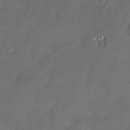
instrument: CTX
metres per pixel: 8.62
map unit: Nve
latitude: -9.7666
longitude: 173.3321
